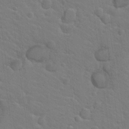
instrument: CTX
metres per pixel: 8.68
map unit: Hto
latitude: 19.9717
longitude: -33.2726
